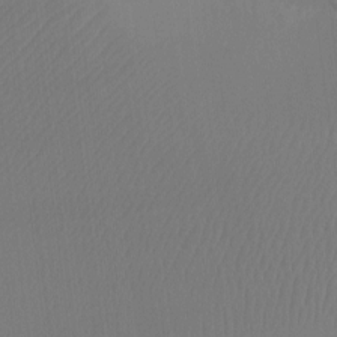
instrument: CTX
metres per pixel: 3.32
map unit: Ht
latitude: -7.8044
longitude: -34.5168
